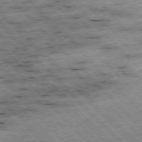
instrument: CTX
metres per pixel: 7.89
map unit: Hpe
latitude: -76.6141
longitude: -15.5749
